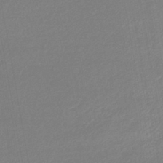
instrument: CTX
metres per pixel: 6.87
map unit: lHb
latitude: -44.2173
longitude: 61.9178
